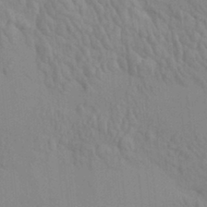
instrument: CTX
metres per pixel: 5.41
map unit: HNhu
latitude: 6.9514
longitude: 13.1809
